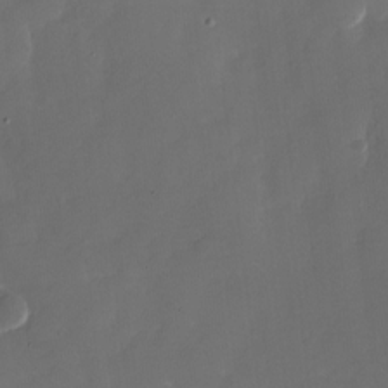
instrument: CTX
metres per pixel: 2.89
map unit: Nhu
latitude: -28.7274
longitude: -75.5938
